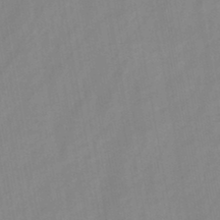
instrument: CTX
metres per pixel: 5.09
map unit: HNb
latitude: -45.7856
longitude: -38.5924
